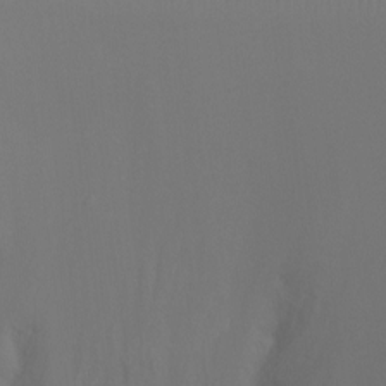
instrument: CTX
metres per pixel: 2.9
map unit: Ht
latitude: -9.3321
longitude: -33.2348
